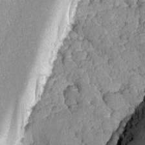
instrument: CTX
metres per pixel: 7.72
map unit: Ave
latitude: -8.8219
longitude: -116.5924
